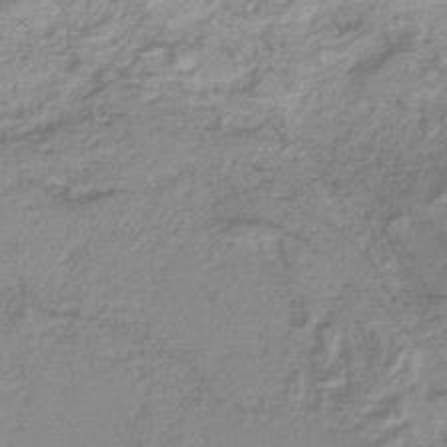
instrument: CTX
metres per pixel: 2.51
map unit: lHb
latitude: -40.7652
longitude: 52.0283
